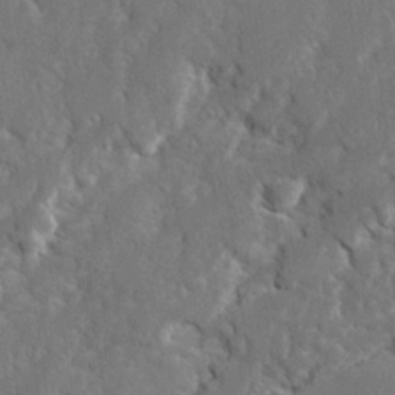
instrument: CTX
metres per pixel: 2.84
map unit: Ave
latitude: 22.9136
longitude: -130.9325
